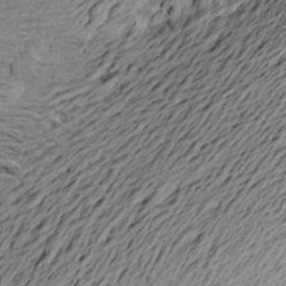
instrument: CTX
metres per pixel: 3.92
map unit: Aa
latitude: 21.4049
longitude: -149.0836
